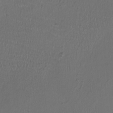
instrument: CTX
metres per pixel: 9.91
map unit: HNhu
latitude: -2.9352
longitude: -3.1214
